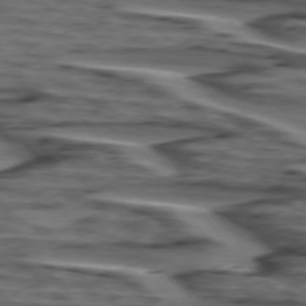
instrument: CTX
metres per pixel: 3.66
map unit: lApd
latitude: 75.3860
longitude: -71.4426
